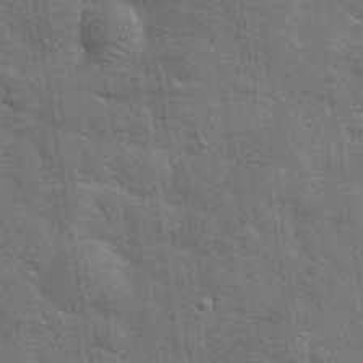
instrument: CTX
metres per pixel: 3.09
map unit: eHh
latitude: 37.7261
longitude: -66.1388
